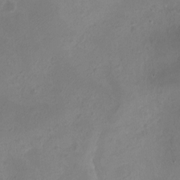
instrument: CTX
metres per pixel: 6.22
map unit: eHh
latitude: -5.4454
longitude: -77.9150
